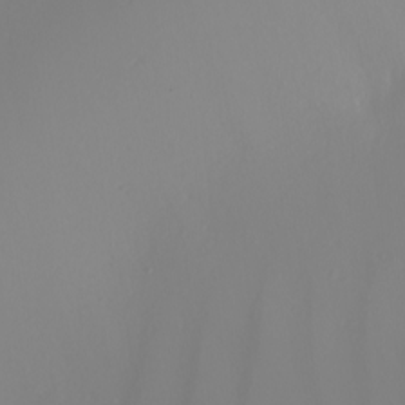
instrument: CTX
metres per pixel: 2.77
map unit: Nhu
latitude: -7.6344
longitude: -94.9325
